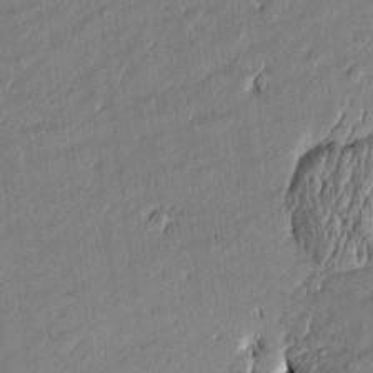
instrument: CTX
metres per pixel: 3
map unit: Htu
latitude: -5.5588
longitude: 176.5952
